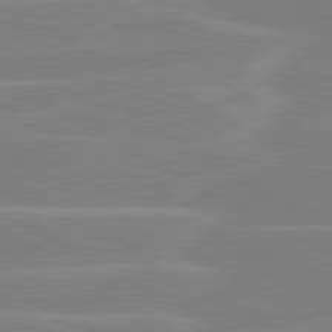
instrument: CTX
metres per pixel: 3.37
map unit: lApd
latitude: 80.7435
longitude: 121.9745
